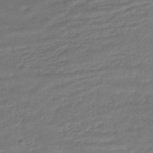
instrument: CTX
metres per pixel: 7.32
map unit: HNhu
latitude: -41.1242
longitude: 92.5007
